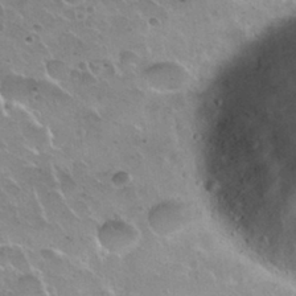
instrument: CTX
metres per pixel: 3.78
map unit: Nhu
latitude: 30.2712
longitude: -55.3670
